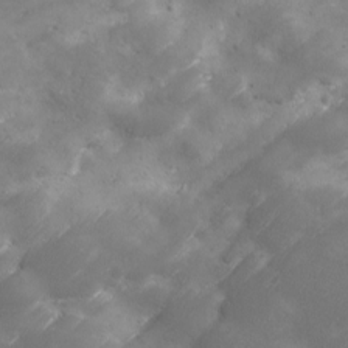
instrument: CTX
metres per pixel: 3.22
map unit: Ave
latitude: 10.6680
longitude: -106.1011
